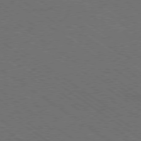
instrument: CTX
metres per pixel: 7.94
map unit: Ap
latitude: -79.6155
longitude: -64.1389
